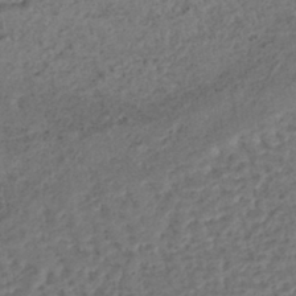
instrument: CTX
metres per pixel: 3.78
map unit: eHh
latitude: -43.2942
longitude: 119.6722
